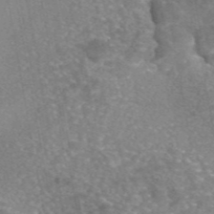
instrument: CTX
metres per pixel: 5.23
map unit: eAb
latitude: 46.0255
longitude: 105.1053
